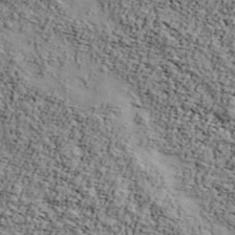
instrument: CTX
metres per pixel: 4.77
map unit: Ave
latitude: 42.9514
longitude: -110.6491
